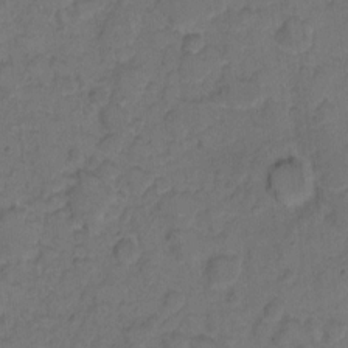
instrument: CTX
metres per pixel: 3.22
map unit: eHh
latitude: 7.3293
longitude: -63.7072
